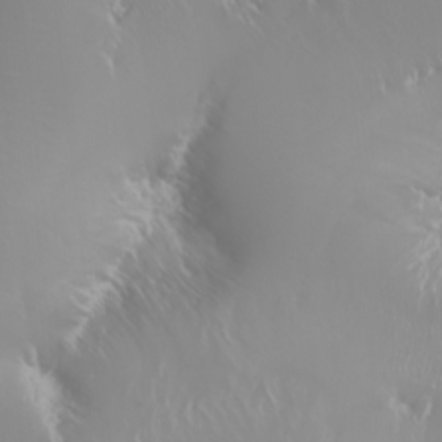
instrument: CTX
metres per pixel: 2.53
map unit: Nhu
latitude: -6.4818
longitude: -89.7639
